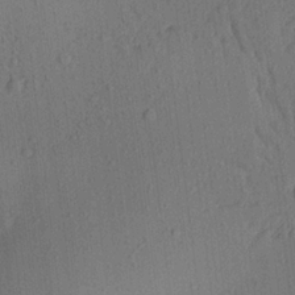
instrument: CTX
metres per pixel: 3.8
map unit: Aa
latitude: 22.4601
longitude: -143.2159
